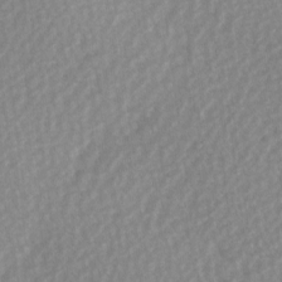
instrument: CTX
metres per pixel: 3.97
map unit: Hve
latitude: 2.4223
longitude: -121.6883
